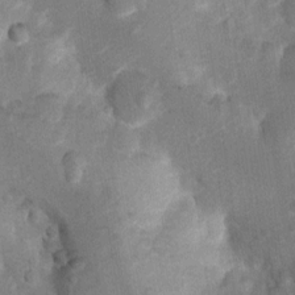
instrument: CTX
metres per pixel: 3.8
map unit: Ht
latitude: 4.9136
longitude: -29.8205
